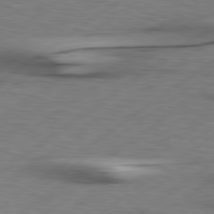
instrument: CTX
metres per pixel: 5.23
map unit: Hpe
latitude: 79.2915
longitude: -120.0255
